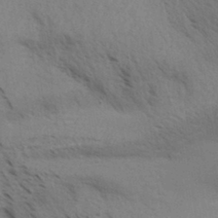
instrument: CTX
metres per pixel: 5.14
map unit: Aa
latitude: 32.7057
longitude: -140.4223
